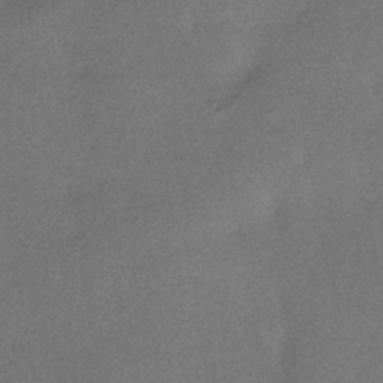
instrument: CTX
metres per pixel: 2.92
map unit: HNhu
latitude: -41.5210
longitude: 92.5952
